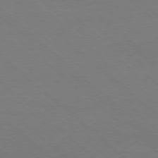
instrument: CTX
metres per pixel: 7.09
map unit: Ap
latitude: -78.0850
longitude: -84.4601
